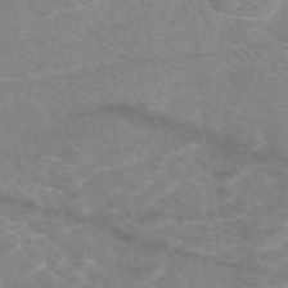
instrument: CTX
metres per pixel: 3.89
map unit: eAb
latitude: 48.4979
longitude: 120.8030
